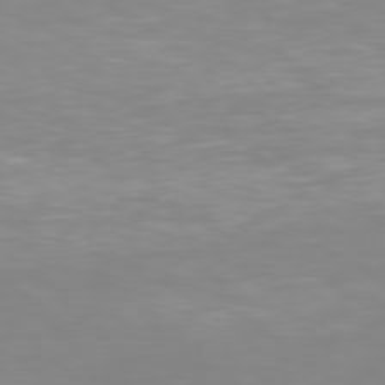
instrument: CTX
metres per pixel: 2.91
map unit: Hpe
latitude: 77.2537
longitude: -162.0822
